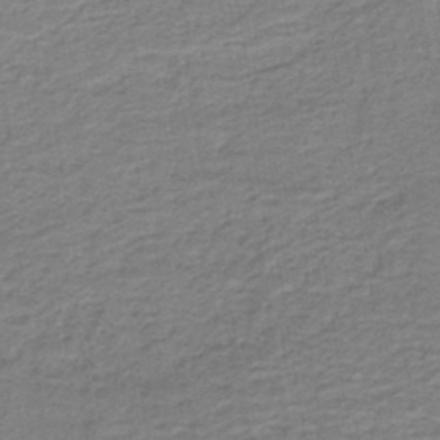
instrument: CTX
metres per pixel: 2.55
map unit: lHb
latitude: -41.4643
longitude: 53.1809
